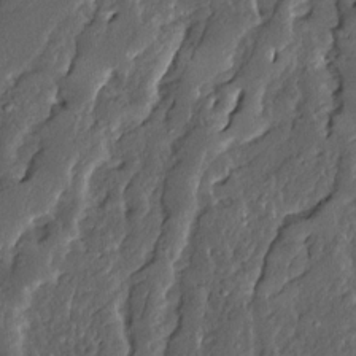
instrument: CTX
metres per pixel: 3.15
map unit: Ave
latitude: 13.8206
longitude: -135.8583
